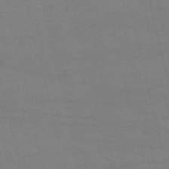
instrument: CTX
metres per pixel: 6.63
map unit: HNb
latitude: -54.2173
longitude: -37.5938
